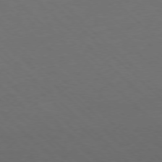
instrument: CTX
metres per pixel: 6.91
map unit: Ap
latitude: -78.0661
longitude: -86.7435
